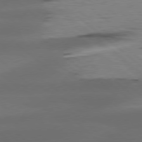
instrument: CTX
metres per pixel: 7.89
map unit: lApd
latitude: 78.1011
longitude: -56.5545
